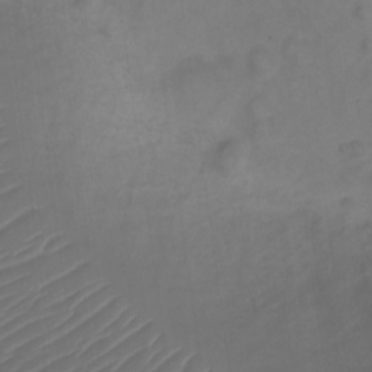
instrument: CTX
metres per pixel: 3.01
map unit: Nve
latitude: -20.2550
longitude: 107.7100
